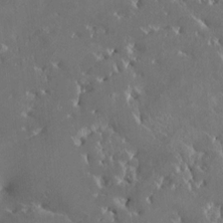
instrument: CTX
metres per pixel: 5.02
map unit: HNhu
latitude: 4.2900
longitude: 13.7856
